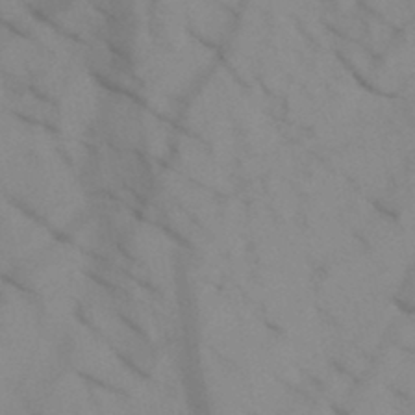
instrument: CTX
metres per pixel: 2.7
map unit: HNb
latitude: -45.1620
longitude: -41.1214
